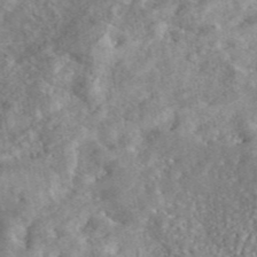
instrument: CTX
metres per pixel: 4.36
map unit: eAb
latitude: 45.2726
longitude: 128.1039
